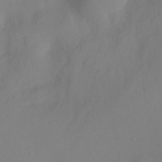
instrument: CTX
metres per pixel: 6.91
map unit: Ht
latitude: -0.8219
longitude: -35.0080
